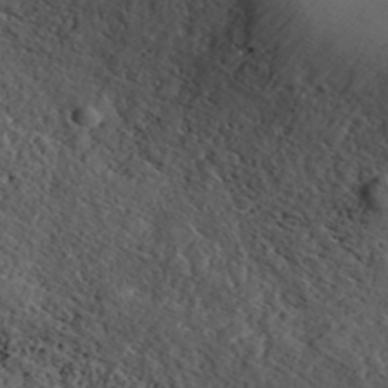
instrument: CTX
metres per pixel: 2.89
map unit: ANa
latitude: 41.4048
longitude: 55.1620
